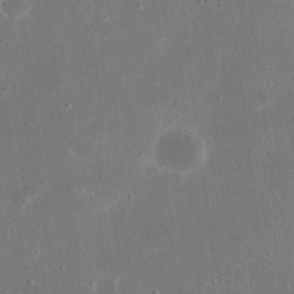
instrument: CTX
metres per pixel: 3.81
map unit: eHh
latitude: 20.9892
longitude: -67.4804
